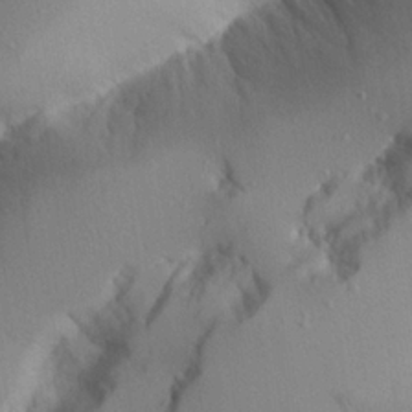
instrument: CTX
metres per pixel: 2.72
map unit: Aa
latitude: 24.3656
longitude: -128.1578
